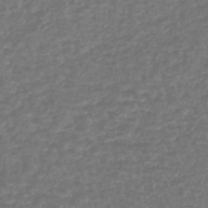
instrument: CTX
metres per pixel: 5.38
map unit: lHb
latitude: -42.1416
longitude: 71.9178
